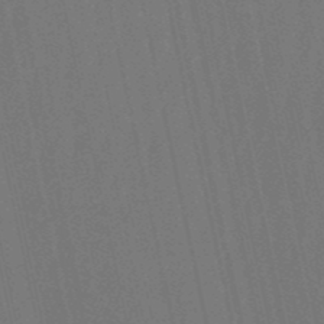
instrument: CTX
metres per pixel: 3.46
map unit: eHb
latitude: -51.1998
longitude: 76.8786
